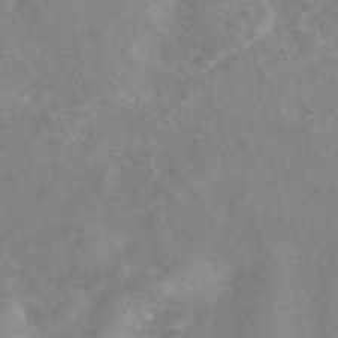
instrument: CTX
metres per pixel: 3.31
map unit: eAb
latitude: 48.4601
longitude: 118.8408
